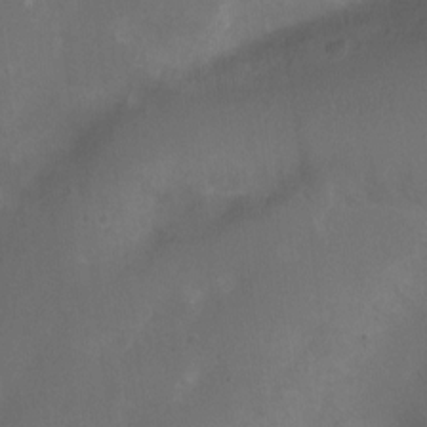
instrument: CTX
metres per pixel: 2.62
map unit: Nhu
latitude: -12.5385
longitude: -41.1592
